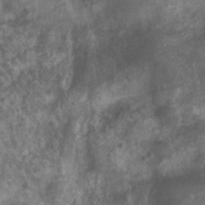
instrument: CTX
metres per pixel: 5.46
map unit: Nhu
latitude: 7.4804
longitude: -21.9150
